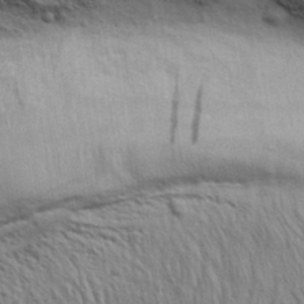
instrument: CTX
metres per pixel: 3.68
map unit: eHh
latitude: 33.8772
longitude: -141.1403
